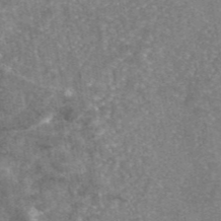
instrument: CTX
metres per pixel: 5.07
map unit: eAb
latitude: 45.9717
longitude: 105.5399
